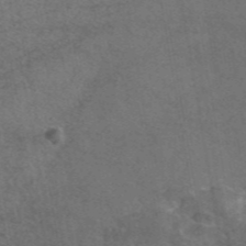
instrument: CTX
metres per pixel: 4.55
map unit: eAb
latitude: 46.8758
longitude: 110.8785
